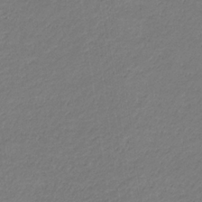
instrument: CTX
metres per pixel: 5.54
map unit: eHb
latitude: -32.7464
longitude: 70.5763
